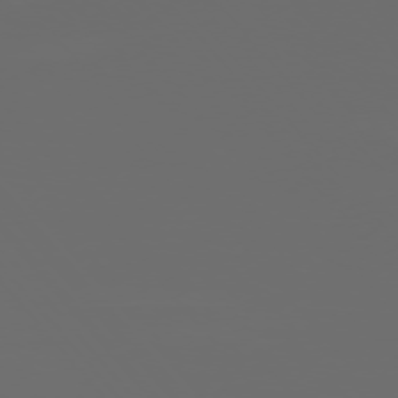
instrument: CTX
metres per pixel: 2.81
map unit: Ap
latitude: -76.5007
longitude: -74.3467
